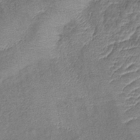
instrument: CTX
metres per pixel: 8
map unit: eHb
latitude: -39.7856
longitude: 76.3873
